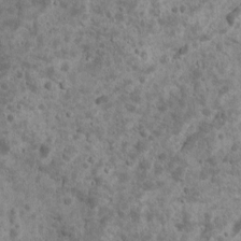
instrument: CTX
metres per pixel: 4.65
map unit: Ave
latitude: 17.0270
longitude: -134.2333
